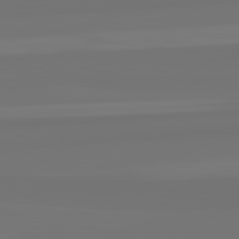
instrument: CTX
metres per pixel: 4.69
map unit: lApd
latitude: 82.4978
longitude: -178.1767
